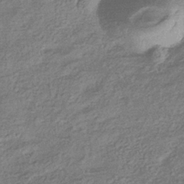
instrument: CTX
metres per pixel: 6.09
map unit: eHb
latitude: -35.7667
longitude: 80.5196
